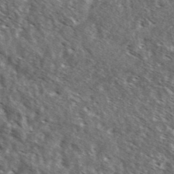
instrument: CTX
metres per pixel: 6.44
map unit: Ave
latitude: 37.8206
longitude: -110.2523
